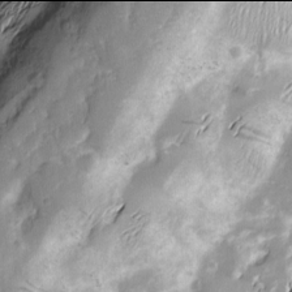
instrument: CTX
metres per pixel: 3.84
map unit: Nhu
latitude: -6.0094
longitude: -150.7246
